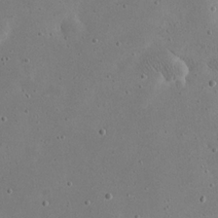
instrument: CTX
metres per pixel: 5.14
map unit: eHh
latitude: 21.4616
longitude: -68.6491
